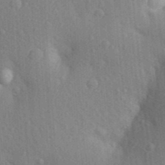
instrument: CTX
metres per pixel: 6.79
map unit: Aa
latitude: 26.1200
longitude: -149.6505
